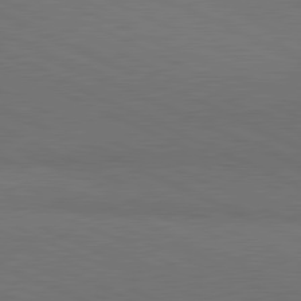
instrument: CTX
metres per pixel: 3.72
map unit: lApd
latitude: 81.2348
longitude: 148.1417
